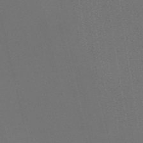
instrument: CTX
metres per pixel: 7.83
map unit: HNb
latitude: -52.0850
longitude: -48.6302
